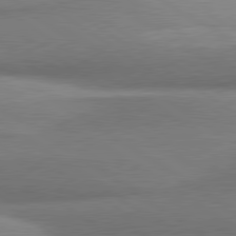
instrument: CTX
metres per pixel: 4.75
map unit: lApd
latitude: 80.2333
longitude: 176.0094
